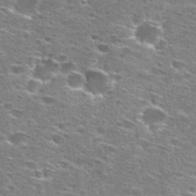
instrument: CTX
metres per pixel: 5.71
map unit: Hto
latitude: 27.6694
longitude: -47.7450
